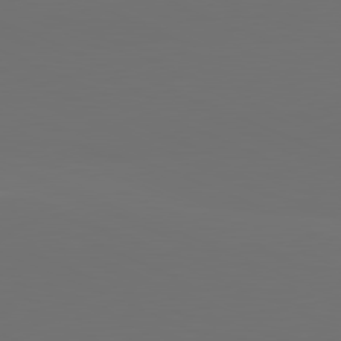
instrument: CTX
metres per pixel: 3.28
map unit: lApd
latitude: 81.6694
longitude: 147.0675
